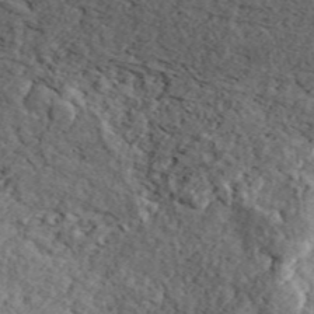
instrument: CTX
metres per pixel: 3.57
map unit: ANa
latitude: 45.5749
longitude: 45.8422
